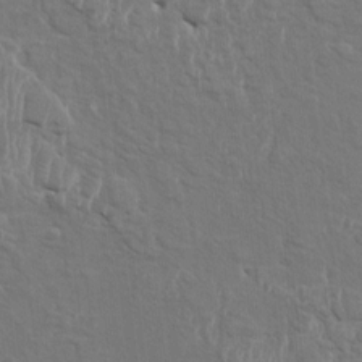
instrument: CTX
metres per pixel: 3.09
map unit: HNhu
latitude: 2.8002
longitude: -6.7624
